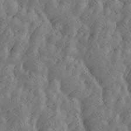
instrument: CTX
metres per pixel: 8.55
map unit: Htu
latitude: -4.9541
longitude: -176.8758
